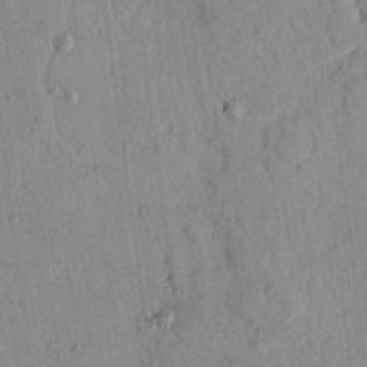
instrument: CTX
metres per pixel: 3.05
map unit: Nhu
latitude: 17.4615
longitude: -78.0444
